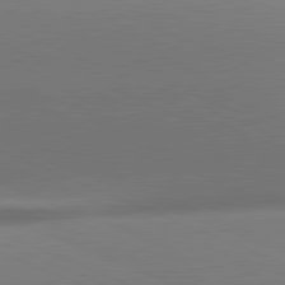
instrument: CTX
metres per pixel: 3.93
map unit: lApd
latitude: 81.3482
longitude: 141.9367
